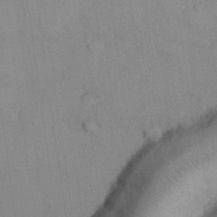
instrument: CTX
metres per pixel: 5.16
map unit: Nhu
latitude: 26.6113
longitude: -68.8758
